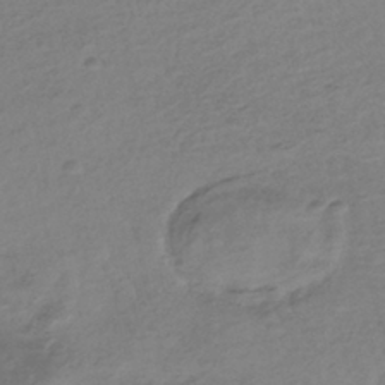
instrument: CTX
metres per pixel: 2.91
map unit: HNhu
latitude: -41.5210
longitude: 99.1242
